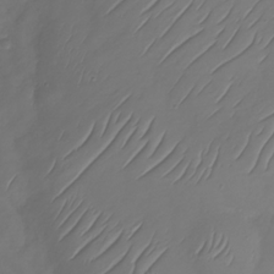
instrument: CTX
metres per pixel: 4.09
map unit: Nhu
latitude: -29.7856
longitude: -59.3104
